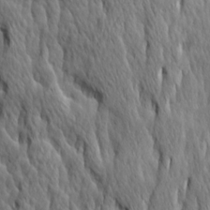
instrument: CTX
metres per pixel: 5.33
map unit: Ave
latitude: 14.9136
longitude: -135.7638
